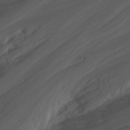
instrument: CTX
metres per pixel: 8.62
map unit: Nhu
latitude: -0.8219
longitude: -80.3845
